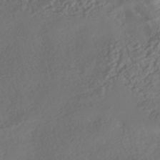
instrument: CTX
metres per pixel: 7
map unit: HNhu
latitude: -40.1795
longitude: 108.3495
